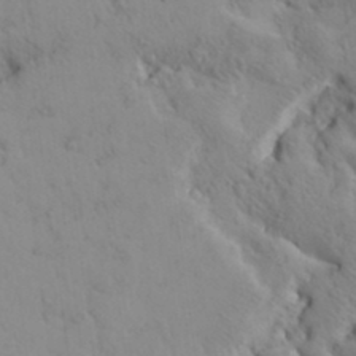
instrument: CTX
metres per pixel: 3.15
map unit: Aa
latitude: 27.4427
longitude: -149.4049
